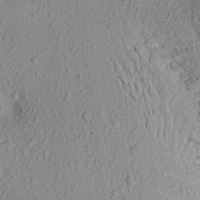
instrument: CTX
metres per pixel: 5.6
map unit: Aa
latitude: 17.2915
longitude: -147.0270
